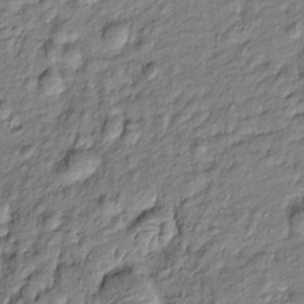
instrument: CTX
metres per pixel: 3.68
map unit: Htu
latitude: -8.0472
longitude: 177.4077
